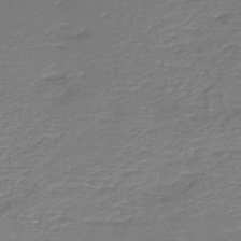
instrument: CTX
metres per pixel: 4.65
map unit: HNb
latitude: -42.1227
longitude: 50.1606
